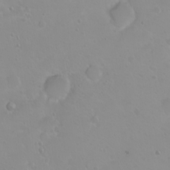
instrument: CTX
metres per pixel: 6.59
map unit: eHh
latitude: 1.9339
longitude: -55.3104
